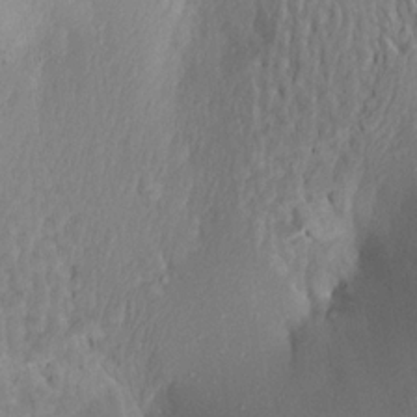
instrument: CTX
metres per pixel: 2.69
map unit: Aa
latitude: 19.8961
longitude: -144.6868
